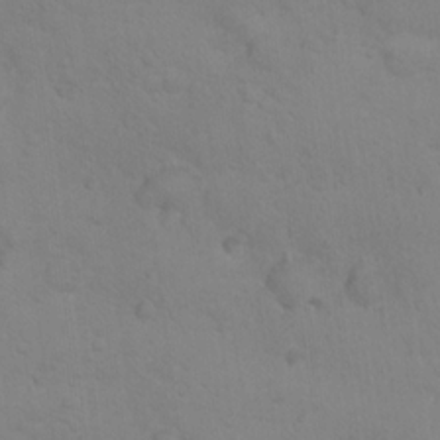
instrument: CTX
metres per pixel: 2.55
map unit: Nhu
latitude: 16.6491
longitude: -33.3482
